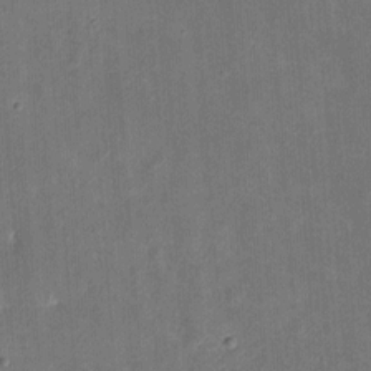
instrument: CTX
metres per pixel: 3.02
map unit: eHh
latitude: 8.1200
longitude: -73.4994
